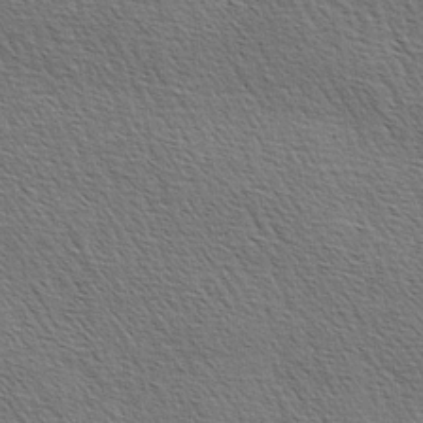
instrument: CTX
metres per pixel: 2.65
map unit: lAa
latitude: -3.6910
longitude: -121.8206
